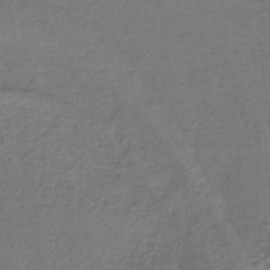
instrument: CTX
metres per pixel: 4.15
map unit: lHb
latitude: -36.7274
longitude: 59.4076
